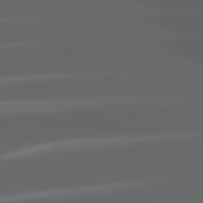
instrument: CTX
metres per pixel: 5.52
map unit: lApd
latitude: 80.2711
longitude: -144.6868
